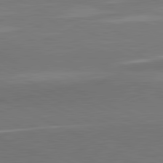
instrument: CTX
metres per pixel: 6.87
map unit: lApd
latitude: 81.6127
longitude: 157.2754
